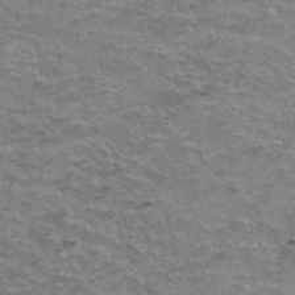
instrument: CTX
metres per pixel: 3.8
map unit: Hto
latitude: 38.9703
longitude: -42.8947
